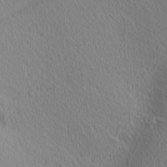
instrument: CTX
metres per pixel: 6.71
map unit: Ave
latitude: 3.3859
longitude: -115.1592
